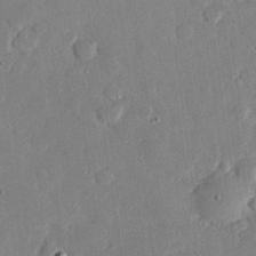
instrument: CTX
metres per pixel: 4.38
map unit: eHh
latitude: 28.8380
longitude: -81.1025
